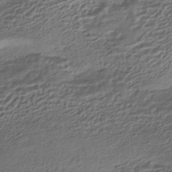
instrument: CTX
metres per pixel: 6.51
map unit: HNhu
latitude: -43.3320
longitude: 104.6140
